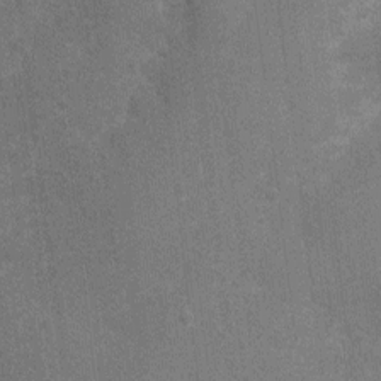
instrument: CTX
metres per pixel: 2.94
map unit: Nhu
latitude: 4.1578
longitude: -25.5371
